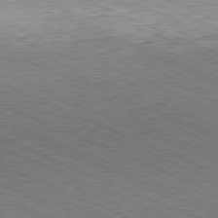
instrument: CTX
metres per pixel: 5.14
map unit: Hpe
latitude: -81.7289
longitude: 11.9367
